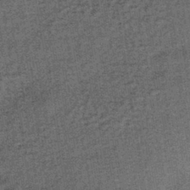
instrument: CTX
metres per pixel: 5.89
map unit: lHb
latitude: -39.7099
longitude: 65.9178
